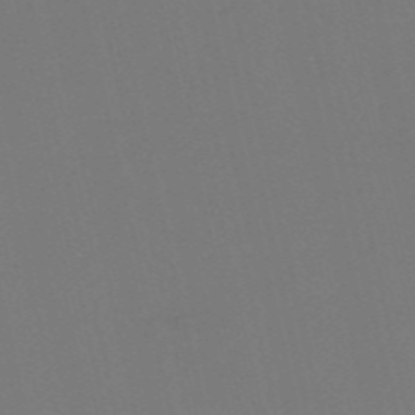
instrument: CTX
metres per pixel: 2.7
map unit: HNb
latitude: -54.9731
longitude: -38.9891
